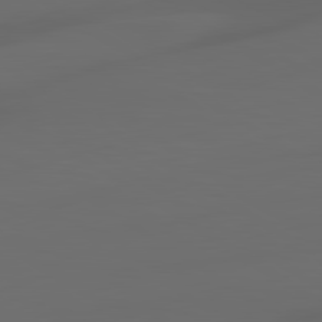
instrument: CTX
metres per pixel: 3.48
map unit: lApd
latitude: 80.9703
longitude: -85.2159
